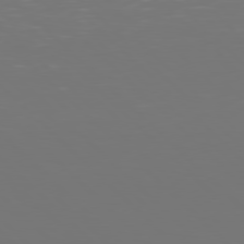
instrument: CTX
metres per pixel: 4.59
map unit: Hpe
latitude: 77.6316
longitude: -171.2537
